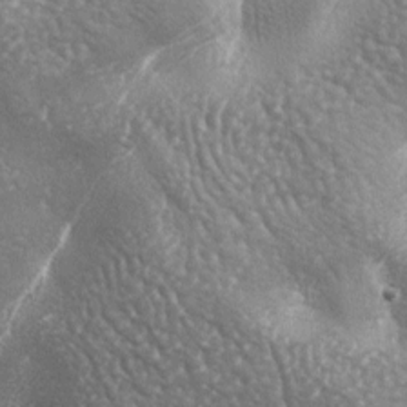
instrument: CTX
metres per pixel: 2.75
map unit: lAa
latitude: -6.7085
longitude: -125.5749
